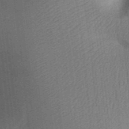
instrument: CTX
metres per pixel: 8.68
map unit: Aa
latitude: 30.2523
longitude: -141.7449
